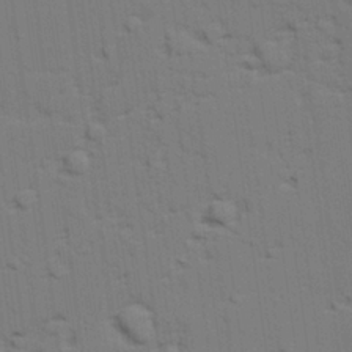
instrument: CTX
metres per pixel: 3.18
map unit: lAvf
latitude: 27.2159
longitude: -108.7435
